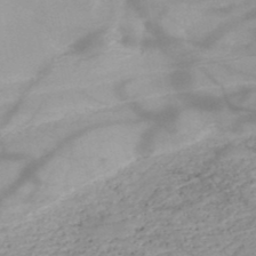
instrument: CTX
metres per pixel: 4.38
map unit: HNb
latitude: -48.8219
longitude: -40.4601
